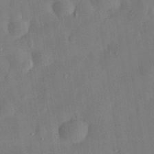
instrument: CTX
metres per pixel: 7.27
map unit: eHh
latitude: 30.2712
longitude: -74.9703
